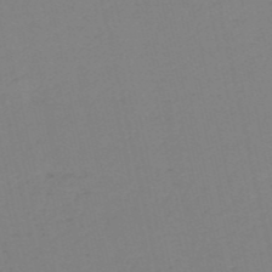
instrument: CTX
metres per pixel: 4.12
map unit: HNb
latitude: -54.0850
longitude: -39.2915
